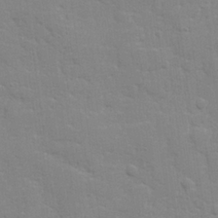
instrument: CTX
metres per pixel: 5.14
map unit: lHvf
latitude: 24.1766
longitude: 142.2928
